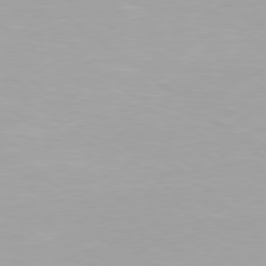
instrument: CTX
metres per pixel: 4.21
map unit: Hpe
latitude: 78.4601
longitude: -142.6491
